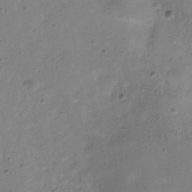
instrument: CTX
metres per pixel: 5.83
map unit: Hve
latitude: -32.5763
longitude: 93.0675
